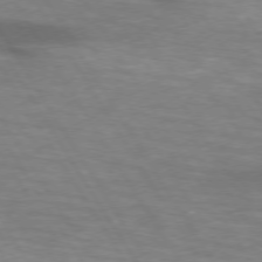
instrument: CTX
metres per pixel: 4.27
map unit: lApd
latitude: 74.0633
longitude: -51.5560
